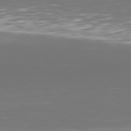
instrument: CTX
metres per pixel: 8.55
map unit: Hpe
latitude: 77.4426
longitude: -171.6694
